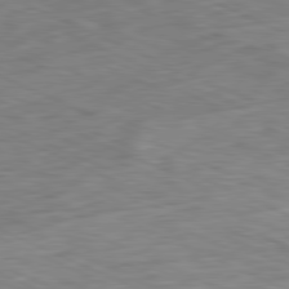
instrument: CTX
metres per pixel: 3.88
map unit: Ap
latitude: -81.5399
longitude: -83.8016
